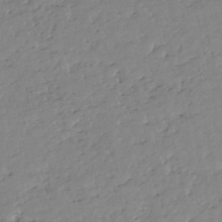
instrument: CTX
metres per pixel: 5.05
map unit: eHh
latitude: -51.8989
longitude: -24.2333
